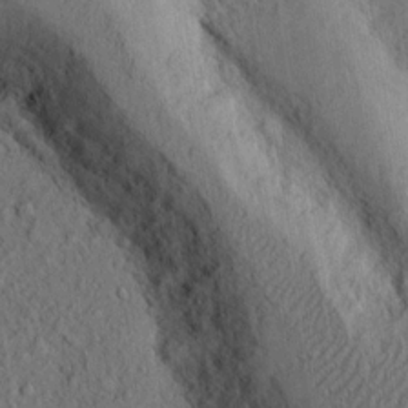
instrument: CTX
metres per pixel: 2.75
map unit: Ht
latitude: 7.9906
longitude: -75.7639
